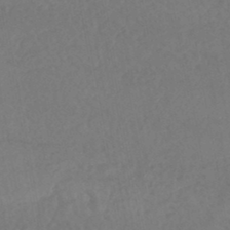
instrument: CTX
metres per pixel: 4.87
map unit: HNhu
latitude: -45.9178
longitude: 96.7463
